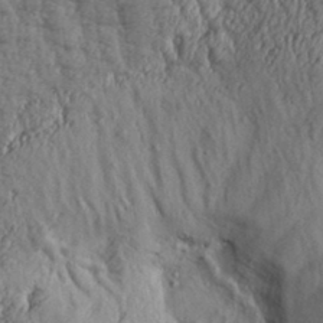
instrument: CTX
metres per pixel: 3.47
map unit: Aa
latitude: 32.6113
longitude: -135.1970
